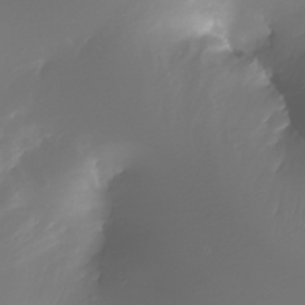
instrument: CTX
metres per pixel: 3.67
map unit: Nhe
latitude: -33.5022
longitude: -116.9136
